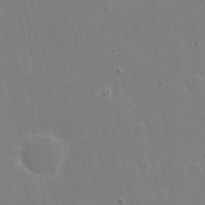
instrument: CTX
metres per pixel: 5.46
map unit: eHh
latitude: 10.1011
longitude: -69.9150
